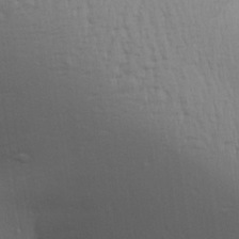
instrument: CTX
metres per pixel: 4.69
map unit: Aa
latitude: 25.2537
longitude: -136.4790
